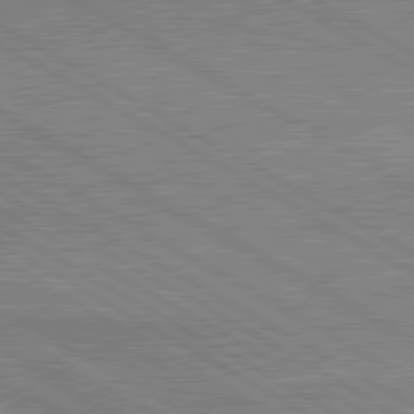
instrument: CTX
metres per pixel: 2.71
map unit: lApd
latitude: 80.6490
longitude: 142.8974
